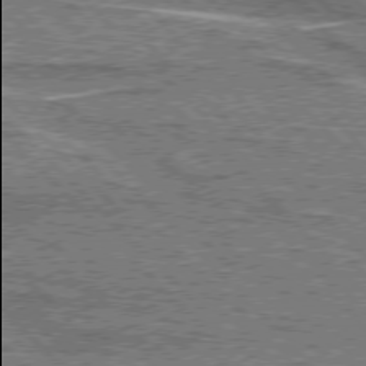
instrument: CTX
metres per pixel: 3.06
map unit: lApd
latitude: 76.5356
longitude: -81.9906
